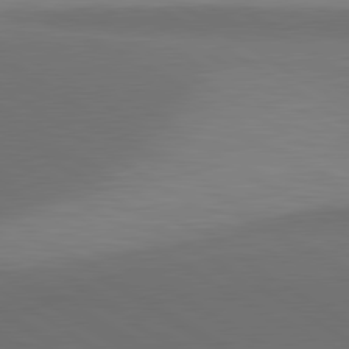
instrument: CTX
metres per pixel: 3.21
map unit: lApd
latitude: 81.0080
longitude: 160.9164
